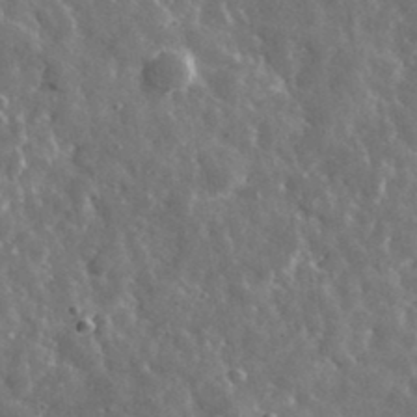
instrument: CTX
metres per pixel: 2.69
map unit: lHvf
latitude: 35.7638
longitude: -88.5924
